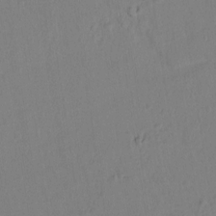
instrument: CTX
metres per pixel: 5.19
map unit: lAvf
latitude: 8.1011
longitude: 166.6518
